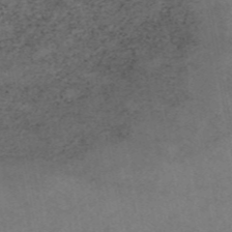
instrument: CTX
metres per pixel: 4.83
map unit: eAb
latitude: 45.3859
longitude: 124.2361
